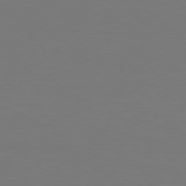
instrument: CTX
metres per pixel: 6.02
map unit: Hpe
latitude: 77.4804
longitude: -131.6127
